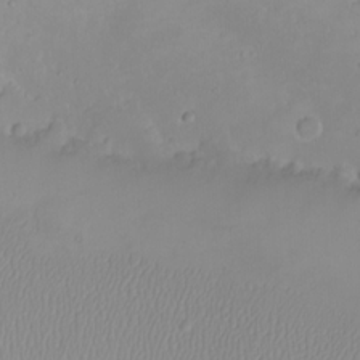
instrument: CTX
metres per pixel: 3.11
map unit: eHh
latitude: -9.3321
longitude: -68.6679
